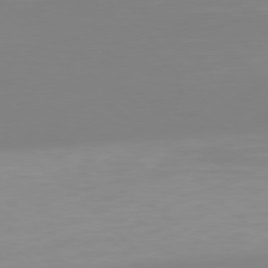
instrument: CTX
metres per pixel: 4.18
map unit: Hpe
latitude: 77.6127
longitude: -173.6504
